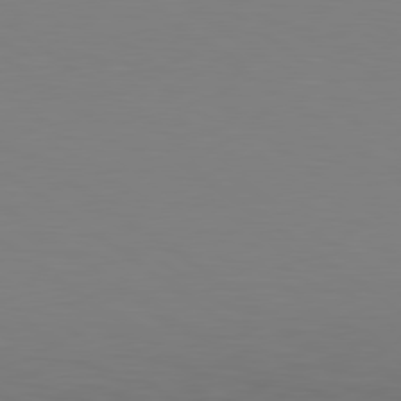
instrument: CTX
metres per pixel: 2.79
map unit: lApd
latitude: 79.4049
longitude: -124.4223
